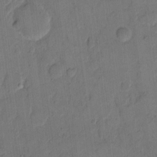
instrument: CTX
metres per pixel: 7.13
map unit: eHh
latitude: 12.3467
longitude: -65.7450
